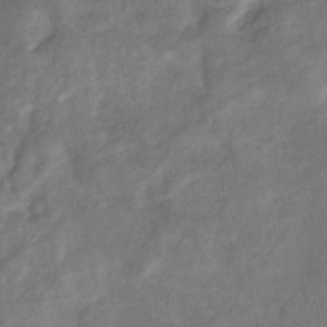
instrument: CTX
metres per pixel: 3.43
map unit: eHb
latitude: -34.6707
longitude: 75.3510
